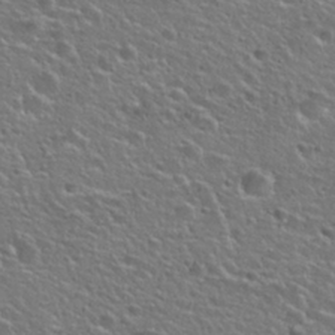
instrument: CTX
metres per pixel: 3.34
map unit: Hto
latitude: 26.0822
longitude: -50.1766
